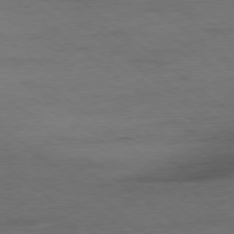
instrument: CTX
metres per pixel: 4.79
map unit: Ap
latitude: -78.5573
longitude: -92.5734
